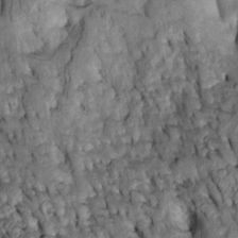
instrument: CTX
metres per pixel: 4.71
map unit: Htu
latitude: -2.0850
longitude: 151.3698
